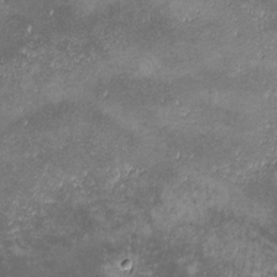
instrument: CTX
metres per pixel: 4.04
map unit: lHvf
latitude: -13.2754
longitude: -103.4804
